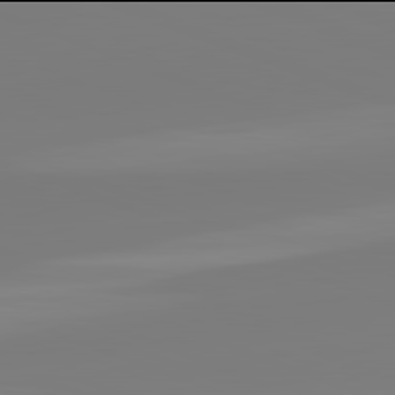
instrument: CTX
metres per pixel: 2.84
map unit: lApd
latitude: 81.9906
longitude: -159.9717
